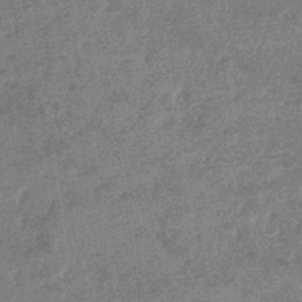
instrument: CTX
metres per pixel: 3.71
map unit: eHb
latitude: -35.9745
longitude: 76.8786
